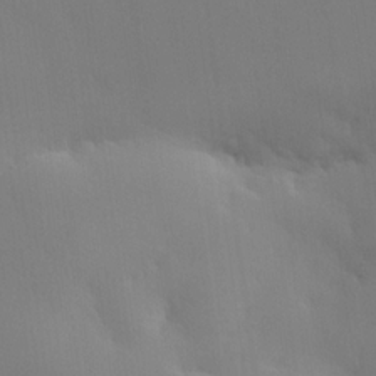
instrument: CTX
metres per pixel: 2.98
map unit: lHvf
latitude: 21.9717
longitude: 145.6911
